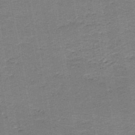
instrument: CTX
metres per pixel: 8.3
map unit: HNb
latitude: -48.6708
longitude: -42.8002
